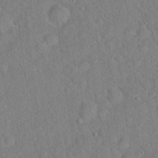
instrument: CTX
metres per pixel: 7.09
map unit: Hto
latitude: 18.5734
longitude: -53.0459
